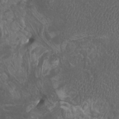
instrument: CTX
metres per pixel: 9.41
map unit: Htu
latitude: -10.6707
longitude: -74.3089
